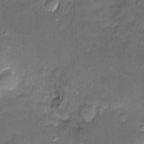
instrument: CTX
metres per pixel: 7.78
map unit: Htu
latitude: -5.3509
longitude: 158.5574
